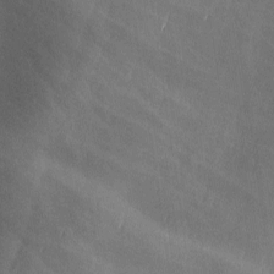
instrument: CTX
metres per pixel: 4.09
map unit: Ave
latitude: -6.3306
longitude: -120.7058
